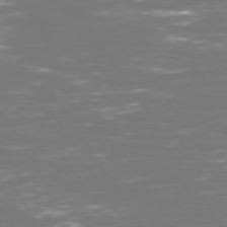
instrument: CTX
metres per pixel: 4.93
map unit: Hpe
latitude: 72.7247
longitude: -126.9892
